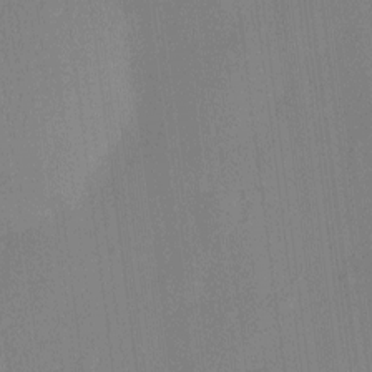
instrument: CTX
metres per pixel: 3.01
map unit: Ht
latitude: -12.7463
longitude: -24.3845
